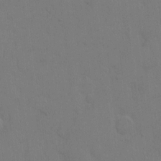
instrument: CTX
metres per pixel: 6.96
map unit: eHh
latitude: 5.8016
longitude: -65.9150
